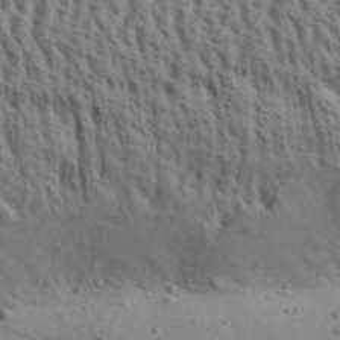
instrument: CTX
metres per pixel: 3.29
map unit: Aa
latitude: 31.7072
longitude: -136.2145
